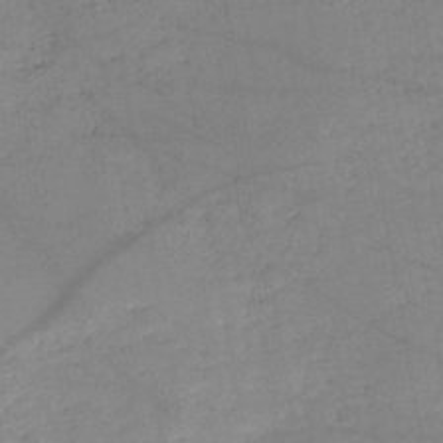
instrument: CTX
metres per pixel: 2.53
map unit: HNb
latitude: -49.6533
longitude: -39.7072
